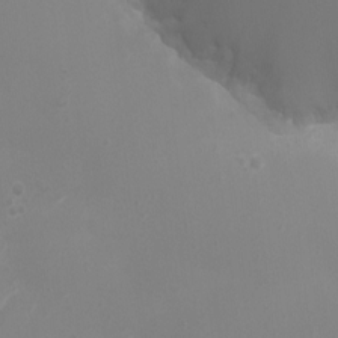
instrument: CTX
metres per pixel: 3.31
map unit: Ht
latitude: -2.0849
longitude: -19.2159
